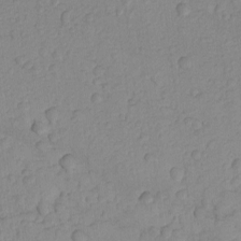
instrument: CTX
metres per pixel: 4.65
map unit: lAvf
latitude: -8.9542
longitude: -119.8772
